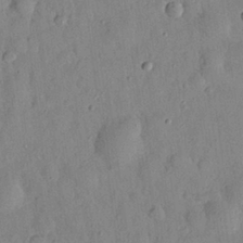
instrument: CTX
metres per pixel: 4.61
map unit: eHh
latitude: 26.9703
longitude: -75.9150
